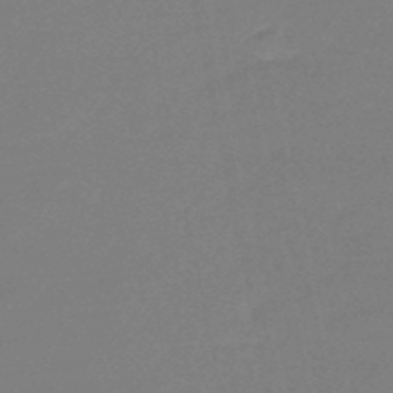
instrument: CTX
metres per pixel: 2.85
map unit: eHb
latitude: -46.1605
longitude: 86.3495
